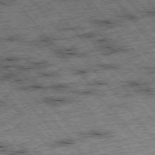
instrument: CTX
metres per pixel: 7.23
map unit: Hpe
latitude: -76.0661
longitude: -21.2537
